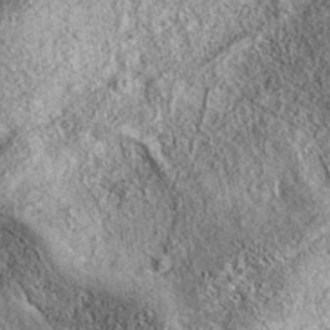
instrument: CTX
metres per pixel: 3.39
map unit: eAb
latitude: 37.2915
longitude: 109.4643
